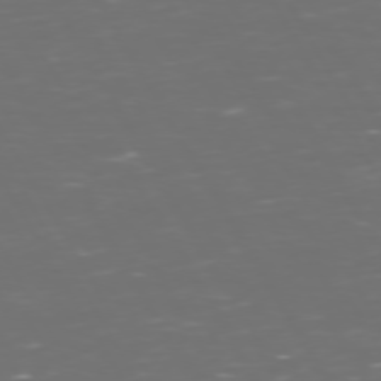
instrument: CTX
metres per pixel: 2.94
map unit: Hpe
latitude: 72.4601
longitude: -126.3656
